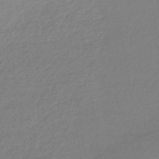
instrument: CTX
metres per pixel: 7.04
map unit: HNhu
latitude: -44.8975
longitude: 93.7667
